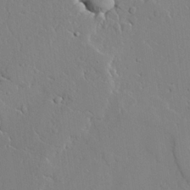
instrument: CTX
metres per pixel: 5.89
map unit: lAvf
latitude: 24.7435
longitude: -110.6869
